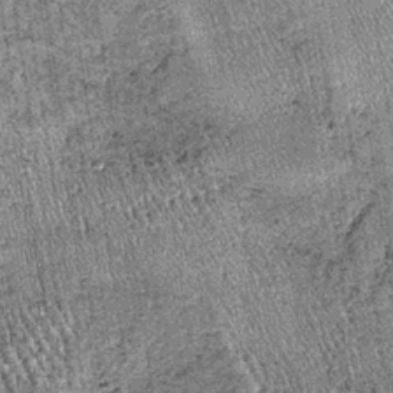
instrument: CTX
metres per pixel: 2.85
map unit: lHb
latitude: -37.6910
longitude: 67.9745
